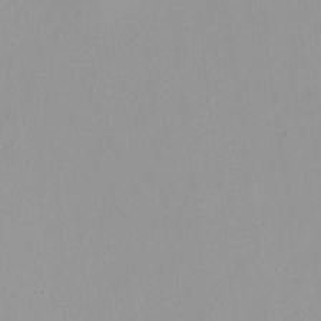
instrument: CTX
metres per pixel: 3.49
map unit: HNhu
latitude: -0.2362
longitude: -5.4804
